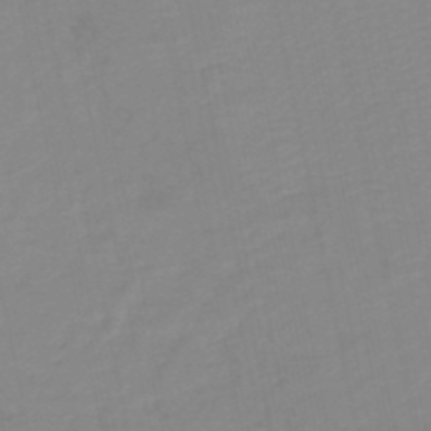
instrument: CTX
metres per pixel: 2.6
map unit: HNb
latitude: -48.3118
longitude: 59.3509
